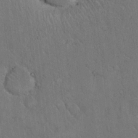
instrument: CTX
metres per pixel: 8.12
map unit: eHh
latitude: 17.8583
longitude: -63.3104
